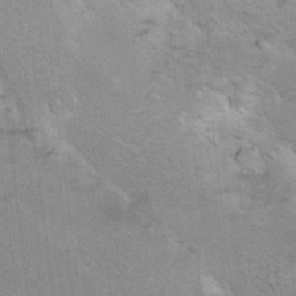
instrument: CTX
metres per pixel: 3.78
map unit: Hto
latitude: 7.4237
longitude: -30.5168
